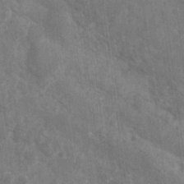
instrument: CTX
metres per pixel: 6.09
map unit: Nhu
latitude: 6.3278
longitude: -19.1781
